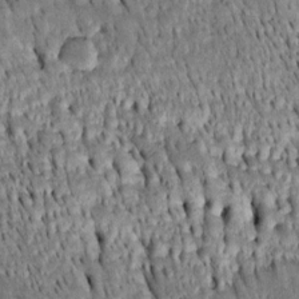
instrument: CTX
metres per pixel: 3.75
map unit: Htu
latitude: -4.2361
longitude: 152.1416
